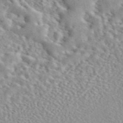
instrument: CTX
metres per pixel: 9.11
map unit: eAb
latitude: 45.0836
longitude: 111.8800
